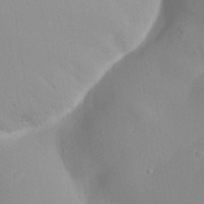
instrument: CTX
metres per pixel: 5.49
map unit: Aa
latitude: 30.7625
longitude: -141.2914
